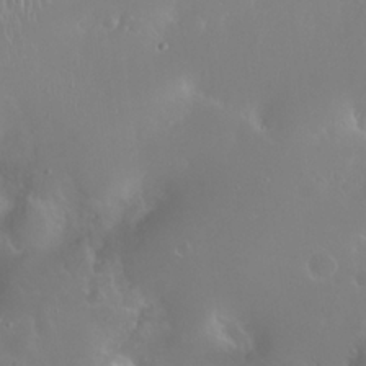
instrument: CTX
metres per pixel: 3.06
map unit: Nhu
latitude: 25.7071
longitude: -58.4790
